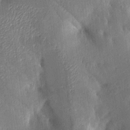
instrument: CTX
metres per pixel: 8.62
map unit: Aa
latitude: 15.4805
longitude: -148.6113
